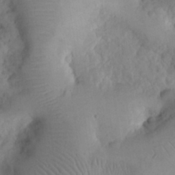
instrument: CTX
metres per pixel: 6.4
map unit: eHh
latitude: 24.6301
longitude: -66.2144
